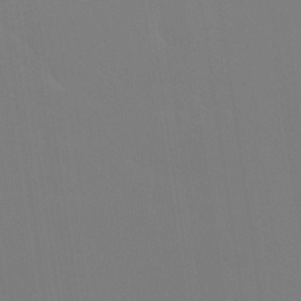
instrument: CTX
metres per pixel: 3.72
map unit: Nhu
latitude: 30.6680
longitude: -58.0255
